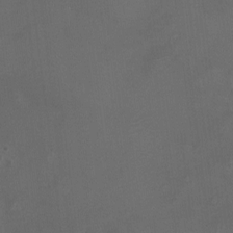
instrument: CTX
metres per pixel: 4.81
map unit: eHh
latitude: -4.3873
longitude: 19.7856
